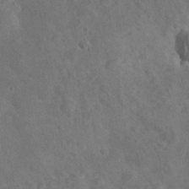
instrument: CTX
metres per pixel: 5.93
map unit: eHh
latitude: 24.7435
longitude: -67.8205
